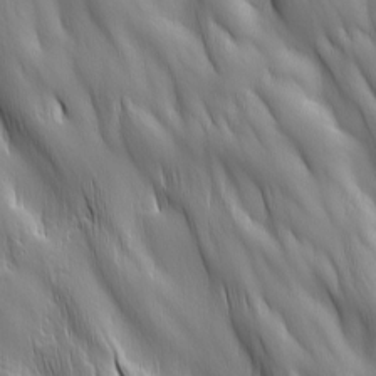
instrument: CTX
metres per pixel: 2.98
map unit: Ave
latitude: 12.9703
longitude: -105.4049
